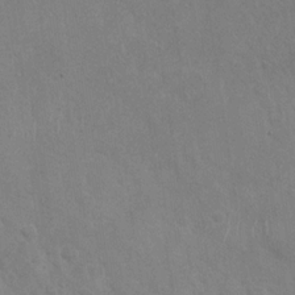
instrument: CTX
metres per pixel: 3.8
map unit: Nhu
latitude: -29.9178
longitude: -61.9150
